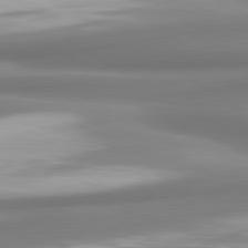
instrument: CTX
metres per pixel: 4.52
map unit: lApd
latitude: 80.2900
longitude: 178.8219
